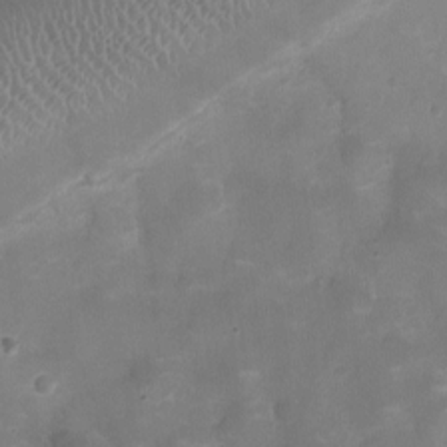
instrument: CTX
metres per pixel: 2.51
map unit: Ht
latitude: -2.7085
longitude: -19.9528
